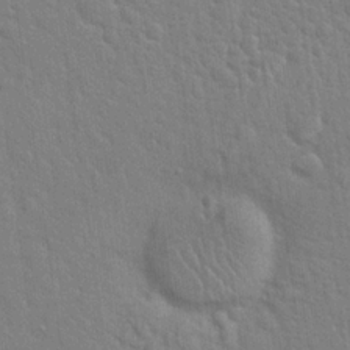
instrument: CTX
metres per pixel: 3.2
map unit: Hto
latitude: 21.4805
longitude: -52.3279
